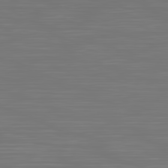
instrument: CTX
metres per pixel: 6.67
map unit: Hpe
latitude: -81.6533
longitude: 6.6329
